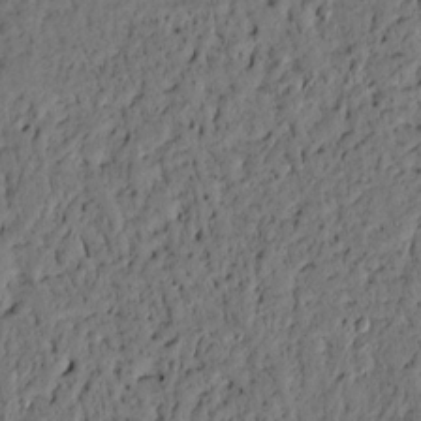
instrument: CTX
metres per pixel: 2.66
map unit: lAvf
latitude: 4.9703
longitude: 165.7667
